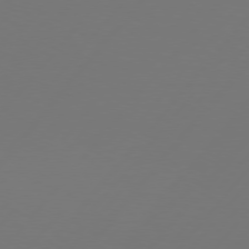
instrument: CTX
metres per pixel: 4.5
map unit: Hpe
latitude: 76.3656
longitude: -138.6868
